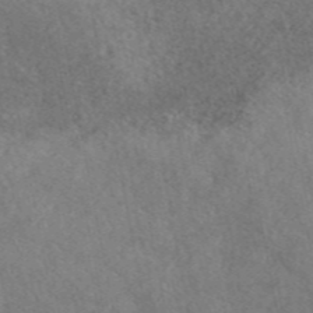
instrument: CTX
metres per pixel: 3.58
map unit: eAb
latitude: 47.0081
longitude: 127.8989
